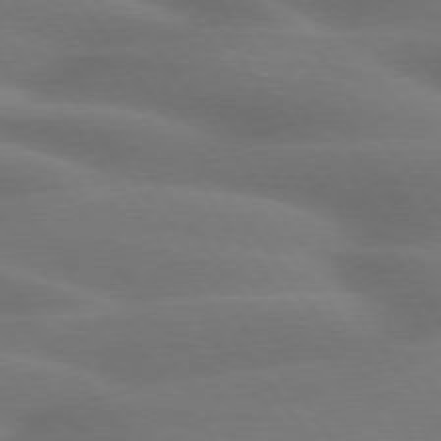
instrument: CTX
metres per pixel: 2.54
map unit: lApd
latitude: 75.2159
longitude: -59.6505
